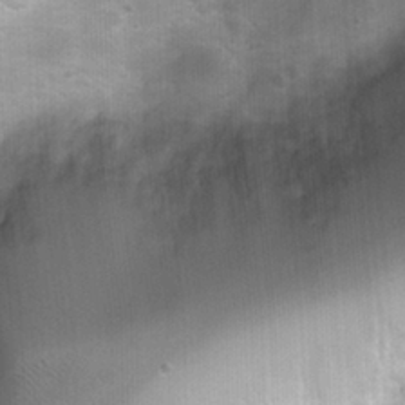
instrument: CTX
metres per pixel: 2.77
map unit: Ht
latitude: 4.7435
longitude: -22.3845
